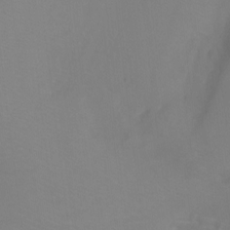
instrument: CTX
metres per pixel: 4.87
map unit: Ht
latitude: -4.3684
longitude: -27.7450
